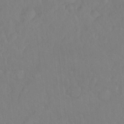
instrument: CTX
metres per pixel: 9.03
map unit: Hto
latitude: -8.1228
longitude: -46.8191
